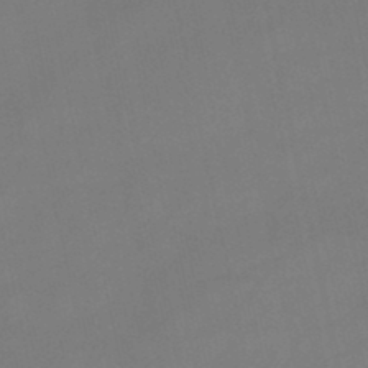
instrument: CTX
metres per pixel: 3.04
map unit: lHb
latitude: -46.3684
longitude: 66.5952
